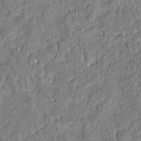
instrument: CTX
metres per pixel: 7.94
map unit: eHh
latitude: 6.9892
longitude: -76.1955
